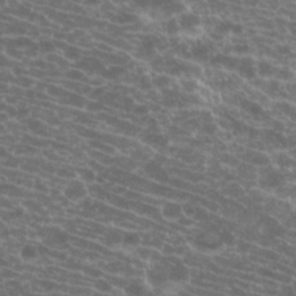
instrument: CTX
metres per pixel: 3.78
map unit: Hto
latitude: 20.1389
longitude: -40.2522
